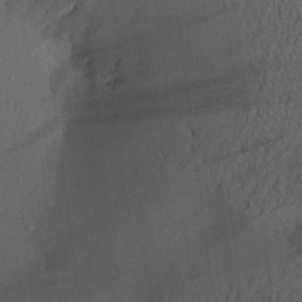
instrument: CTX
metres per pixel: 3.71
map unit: Aa
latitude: 22.6301
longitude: -147.0081
